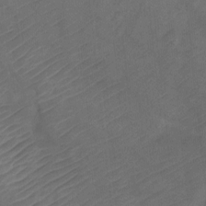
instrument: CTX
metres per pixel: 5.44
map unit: Ht
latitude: 0.2144
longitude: -34.6679
